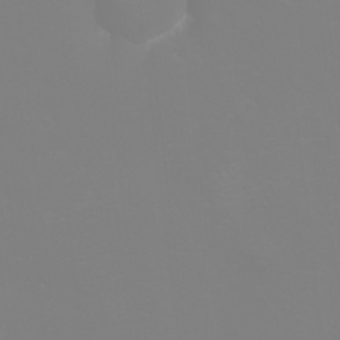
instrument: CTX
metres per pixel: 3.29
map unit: eHh
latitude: -2.4062
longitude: -75.6505
